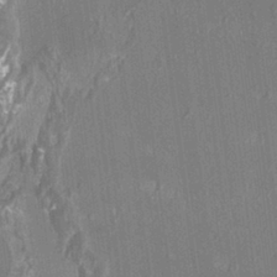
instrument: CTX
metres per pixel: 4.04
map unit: HNhu
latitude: 1.6693
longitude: 0.3685
